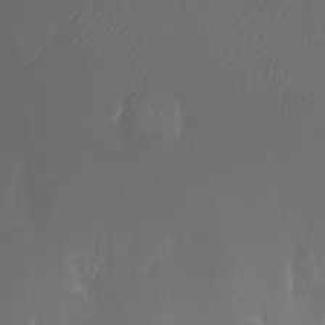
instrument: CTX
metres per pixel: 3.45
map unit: Nhu
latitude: -5.5777
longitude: -91.0270
